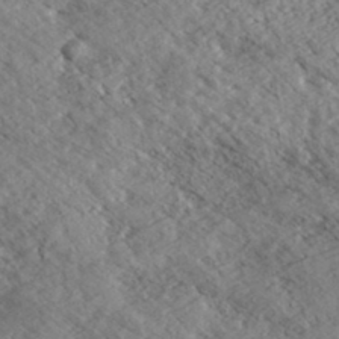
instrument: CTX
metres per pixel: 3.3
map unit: eHh
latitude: 35.7638
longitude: -139.6316
